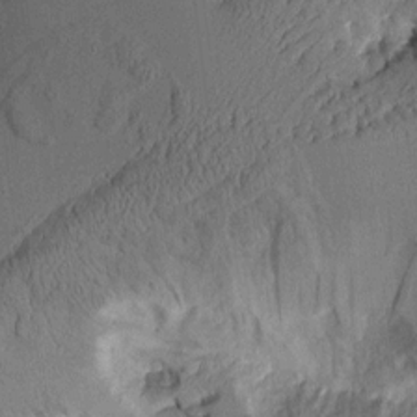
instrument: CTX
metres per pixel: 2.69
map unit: Aa
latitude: 9.3104
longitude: -128.0444
